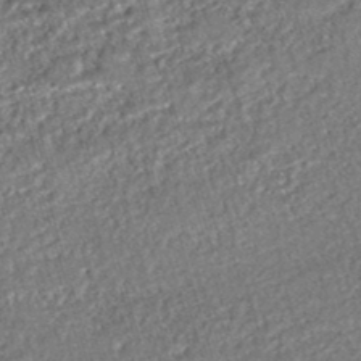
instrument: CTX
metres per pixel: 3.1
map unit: HNhu
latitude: -47.0108
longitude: 99.4265
